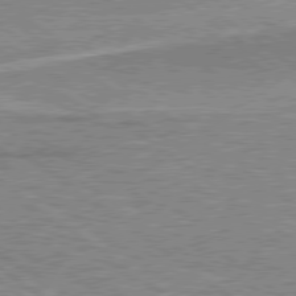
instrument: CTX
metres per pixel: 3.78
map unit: Hpe
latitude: 78.8947
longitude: -171.5560
